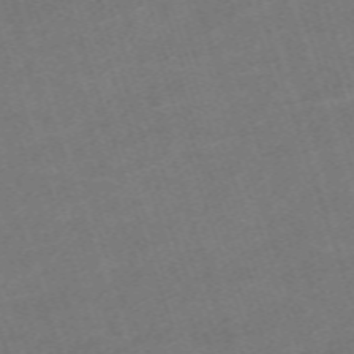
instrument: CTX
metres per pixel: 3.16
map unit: eHh
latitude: -63.7666
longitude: 50.1606
